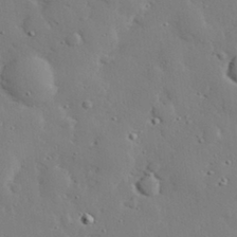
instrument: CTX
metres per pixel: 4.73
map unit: eHh
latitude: 29.1214
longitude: -81.5560
